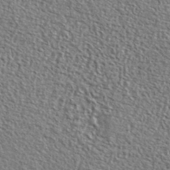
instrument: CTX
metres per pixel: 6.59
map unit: ANa
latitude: 41.6504
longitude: -86.8002
